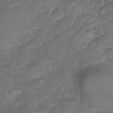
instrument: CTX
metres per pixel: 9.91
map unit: Nhu
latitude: -22.8597
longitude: -56.1388
